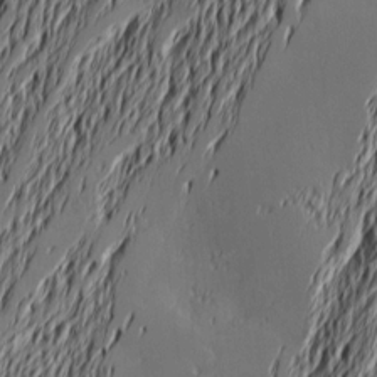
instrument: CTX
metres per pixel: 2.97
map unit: Nve
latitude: -9.4076
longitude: 173.7477
